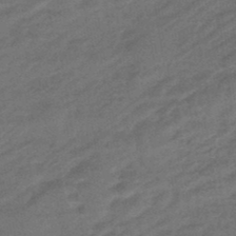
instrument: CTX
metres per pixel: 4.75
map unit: HNhu
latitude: -46.4629
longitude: 91.2187
